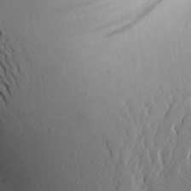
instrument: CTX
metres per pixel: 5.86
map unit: Aa
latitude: 26.0822
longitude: -149.3860
